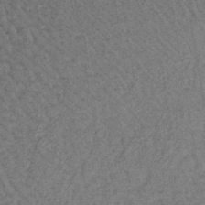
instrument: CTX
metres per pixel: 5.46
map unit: lHb
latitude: -39.3321
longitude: 62.8597
